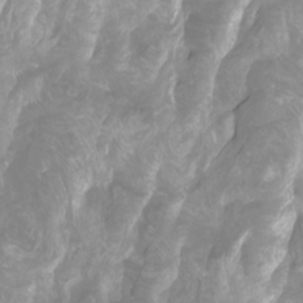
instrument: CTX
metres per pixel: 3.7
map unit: Ht
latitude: -3.6910
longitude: -61.8583
